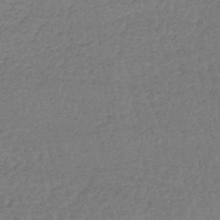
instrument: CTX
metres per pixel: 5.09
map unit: lHb
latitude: -43.2375
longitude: 66.6707
